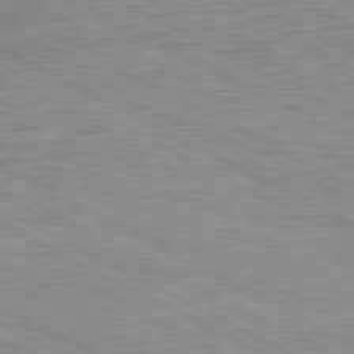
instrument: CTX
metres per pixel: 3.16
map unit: Ap
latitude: -82.0472
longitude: -73.0837
